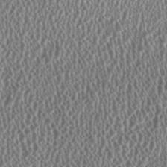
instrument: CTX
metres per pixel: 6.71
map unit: HNhu
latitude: 0.0633
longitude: 0.3685
